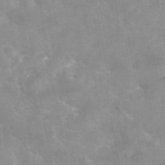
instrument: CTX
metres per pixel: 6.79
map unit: eAb
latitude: 45.4993
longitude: 124.8597
